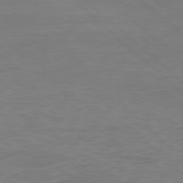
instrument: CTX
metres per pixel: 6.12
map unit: Ap
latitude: -78.1794
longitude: -79.3482
